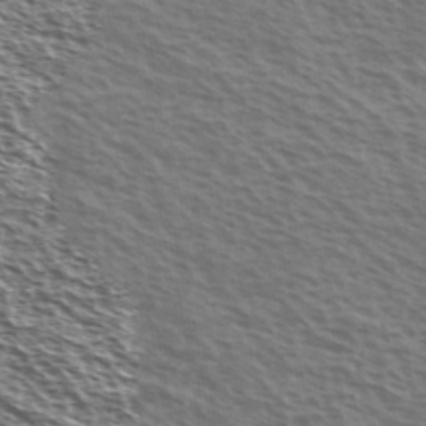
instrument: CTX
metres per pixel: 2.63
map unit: Ave
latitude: 37.7828
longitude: -111.4805
